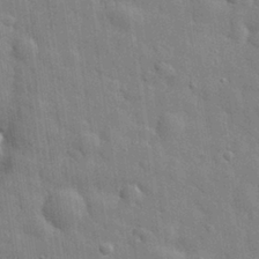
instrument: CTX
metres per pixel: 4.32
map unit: eHh
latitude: 29.0836
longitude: -74.9514
